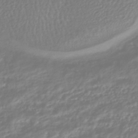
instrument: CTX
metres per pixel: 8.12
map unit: HNhu
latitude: -45.3699
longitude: 99.0486
